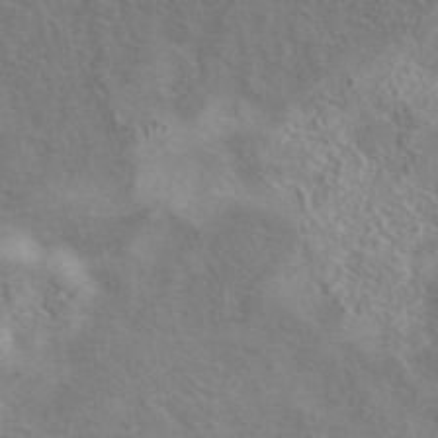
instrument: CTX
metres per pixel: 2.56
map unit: eAb
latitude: 41.8961
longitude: 110.0850
